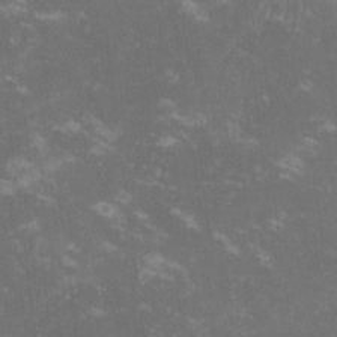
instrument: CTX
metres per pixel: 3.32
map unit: lHvf
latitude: -13.2943
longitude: -99.4048
